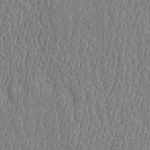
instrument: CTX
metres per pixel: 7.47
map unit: Htu
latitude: -5.2376
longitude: 176.3117
